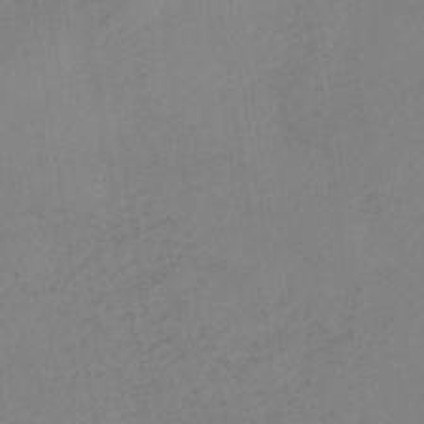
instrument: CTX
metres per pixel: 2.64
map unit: HNb
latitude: -33.6533
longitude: 63.6722
